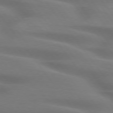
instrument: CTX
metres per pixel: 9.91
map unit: lApd
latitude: 75.1970
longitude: -59.7828
